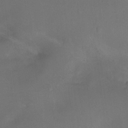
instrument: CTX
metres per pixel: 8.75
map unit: Ht
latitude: -5.2754
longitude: -19.3481
